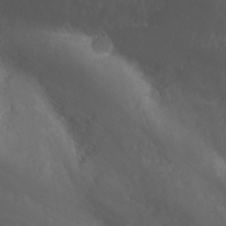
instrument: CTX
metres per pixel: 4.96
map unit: Nhu
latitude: -1.7667
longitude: -74.8569
